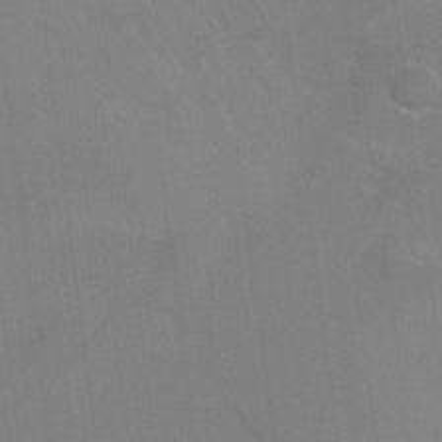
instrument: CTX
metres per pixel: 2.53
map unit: Ht
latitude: -10.1039
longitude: -38.6679
